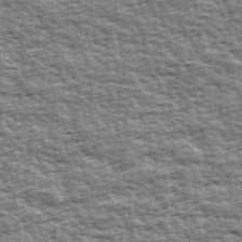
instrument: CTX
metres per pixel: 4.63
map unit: Ave
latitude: 42.5735
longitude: -113.0647
